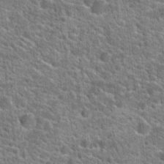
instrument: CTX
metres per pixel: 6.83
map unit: Hto
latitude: 21.1403
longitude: -44.5168
